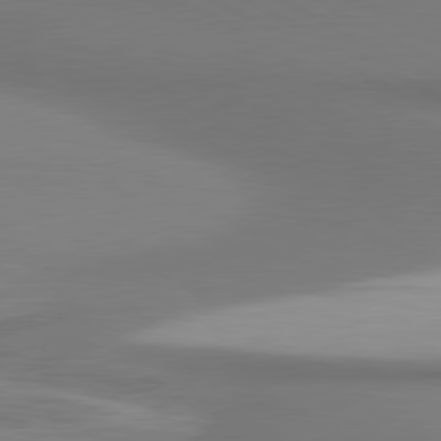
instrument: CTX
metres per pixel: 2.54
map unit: lApd
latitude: 81.0458
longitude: 174.0849
